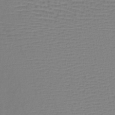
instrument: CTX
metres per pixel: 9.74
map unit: lHb
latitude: -40.8786
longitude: 61.2376
